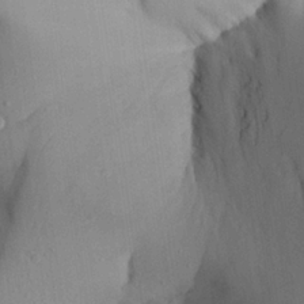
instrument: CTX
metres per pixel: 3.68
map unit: Aa
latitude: 25.1592
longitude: -128.4601
